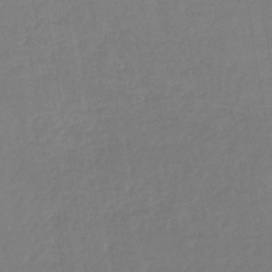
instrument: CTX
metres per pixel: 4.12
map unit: lHb
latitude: -44.6707
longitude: 71.3510
